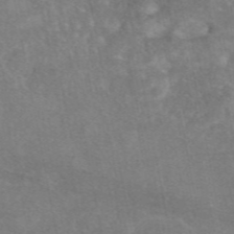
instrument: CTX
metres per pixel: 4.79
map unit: eAb
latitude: 47.1970
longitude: 119.9367
